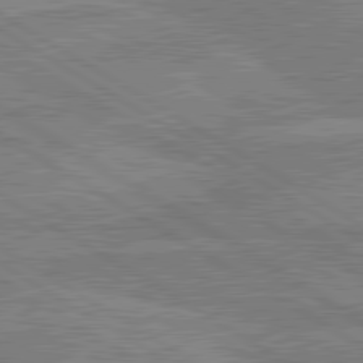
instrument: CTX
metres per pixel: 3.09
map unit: lApd
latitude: 80.5168
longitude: -175.0836
